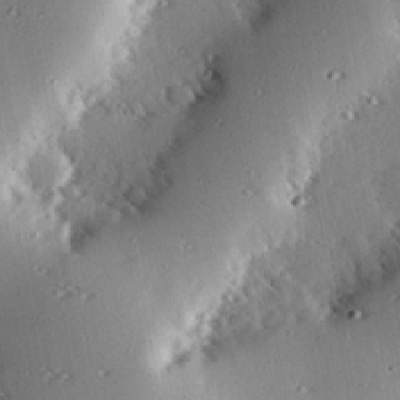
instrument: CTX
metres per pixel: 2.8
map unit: eHh
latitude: 23.1403
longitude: -90.3467
